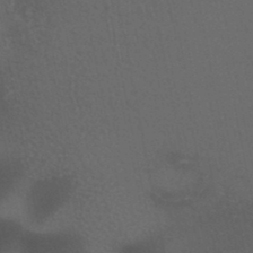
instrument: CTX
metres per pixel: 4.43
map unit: lHb
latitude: -45.3888
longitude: 56.6329
